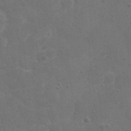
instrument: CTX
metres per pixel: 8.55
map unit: Nhu
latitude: 6.6490
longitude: -24.3089
